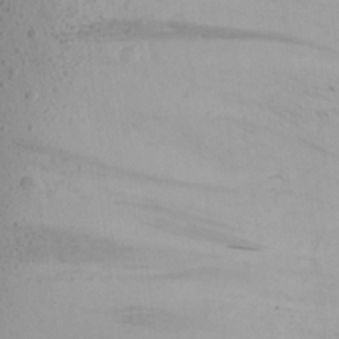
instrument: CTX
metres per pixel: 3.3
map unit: Aa
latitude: 21.5371
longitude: -145.5182
